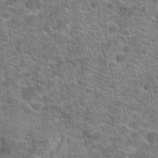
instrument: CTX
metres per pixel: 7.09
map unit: Hto
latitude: 20.3845
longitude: -44.0255
